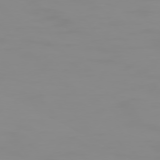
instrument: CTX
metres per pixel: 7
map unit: Hpe
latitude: 74.3656
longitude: -127.7261
